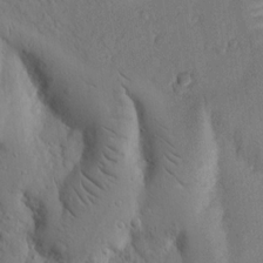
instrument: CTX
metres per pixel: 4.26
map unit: Nhu
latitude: 18.1577
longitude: -76.8191
